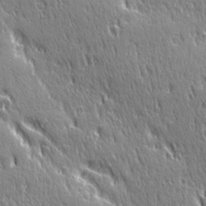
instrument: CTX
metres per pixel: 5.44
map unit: Ave
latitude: 21.4805
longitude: -135.8205
